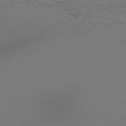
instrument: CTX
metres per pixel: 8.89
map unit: lApd
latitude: 79.0837
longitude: 175.1242
